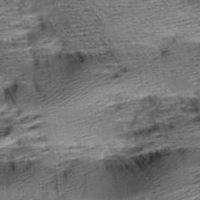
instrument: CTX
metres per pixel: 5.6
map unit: Aa
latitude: 9.0081
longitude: -141.0458
